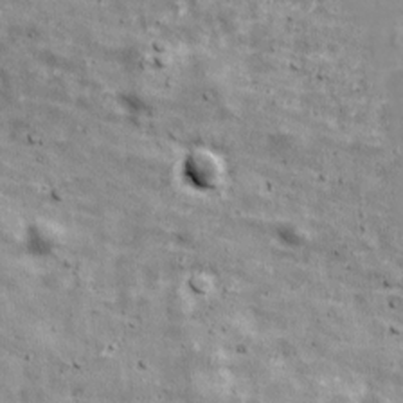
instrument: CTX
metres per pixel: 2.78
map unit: Ave
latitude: 17.5938
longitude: -133.8583
